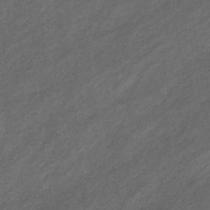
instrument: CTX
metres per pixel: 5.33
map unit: eHb
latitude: -32.2173
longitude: 70.8030
